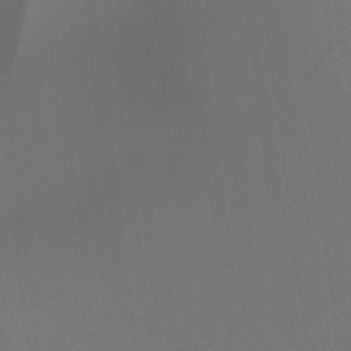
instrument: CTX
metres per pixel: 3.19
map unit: Hto
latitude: -7.7666
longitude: -51.1592
